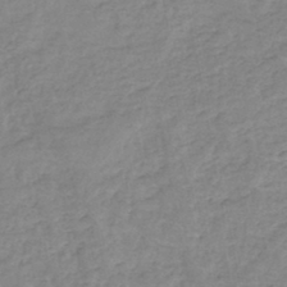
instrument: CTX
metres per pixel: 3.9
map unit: eHh
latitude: -45.5399
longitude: -29.4615
